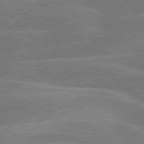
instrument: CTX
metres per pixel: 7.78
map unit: lApd
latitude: 79.9150
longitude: -121.7828
